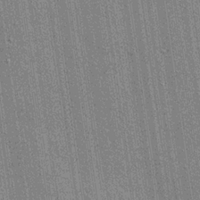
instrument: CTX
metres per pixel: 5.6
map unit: lHvf
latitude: 18.9891
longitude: 142.6329
